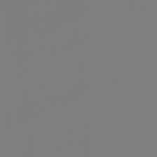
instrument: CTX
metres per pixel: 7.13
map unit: Ht
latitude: -4.9163
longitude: -62.8191
